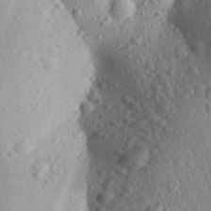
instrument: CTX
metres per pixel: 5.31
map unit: Aa
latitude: 29.3859
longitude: -148.0633
